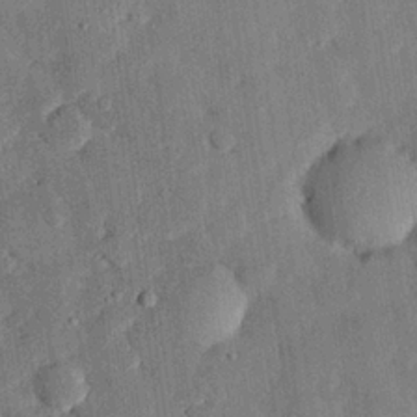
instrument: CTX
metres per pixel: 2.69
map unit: eHh
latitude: 27.3293
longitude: -82.5356
